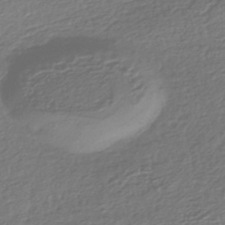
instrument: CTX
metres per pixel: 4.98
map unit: HNhu
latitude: -43.7288
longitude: 97.9367
